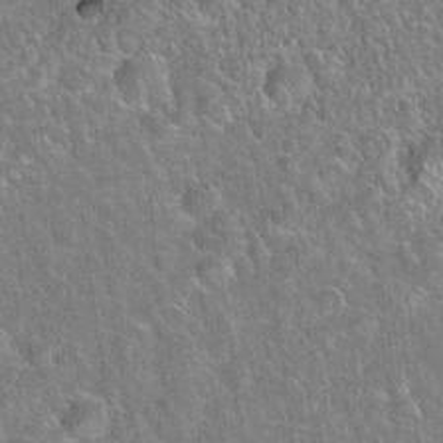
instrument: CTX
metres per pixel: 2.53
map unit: Hto
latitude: 21.8395
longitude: -51.1970
